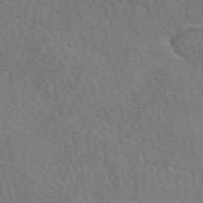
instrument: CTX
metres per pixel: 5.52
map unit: eAb
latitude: 50.1955
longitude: 113.1053
